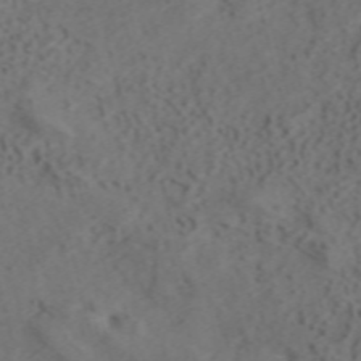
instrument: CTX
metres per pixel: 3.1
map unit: ANa
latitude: 41.7827
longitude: 33.4833
